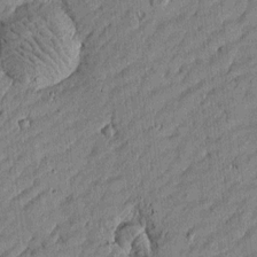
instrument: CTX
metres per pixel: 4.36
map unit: Htu
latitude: -6.1605
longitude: 177.4265
